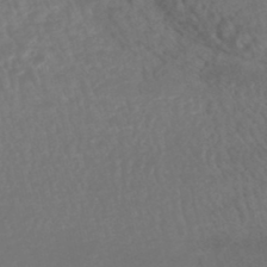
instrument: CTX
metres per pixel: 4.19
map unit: HNhu
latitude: -48.4062
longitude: 102.1228
